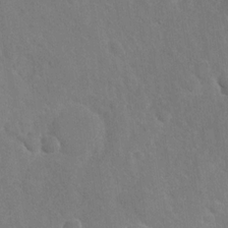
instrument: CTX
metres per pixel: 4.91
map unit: Nhu
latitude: -30.2739
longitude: -62.1011
